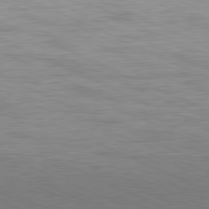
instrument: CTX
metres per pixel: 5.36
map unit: Hpe
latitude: -81.6722
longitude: 15.4266
